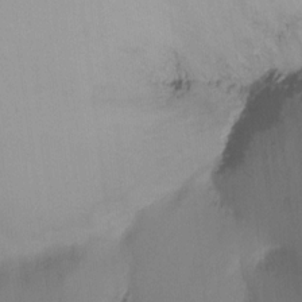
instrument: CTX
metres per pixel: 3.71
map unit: Ht
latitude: -8.2550
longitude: -39.6127
